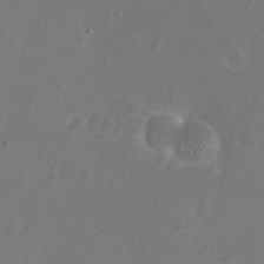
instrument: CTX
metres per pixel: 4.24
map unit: eHh
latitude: -7.3698
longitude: -75.1214
